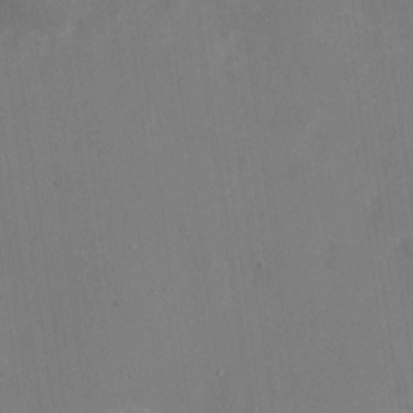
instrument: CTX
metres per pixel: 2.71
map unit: Nhu
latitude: -28.2740
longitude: -68.7057
